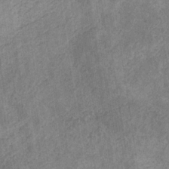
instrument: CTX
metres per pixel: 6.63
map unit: eHb
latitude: -30.4818
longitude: 69.3698
